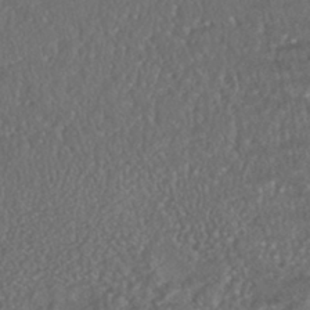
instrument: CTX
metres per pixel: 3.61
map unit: HNhu
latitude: -46.4440
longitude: 104.7085
